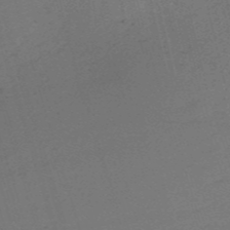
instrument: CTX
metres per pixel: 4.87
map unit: HNb
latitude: -52.3117
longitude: -41.3670
